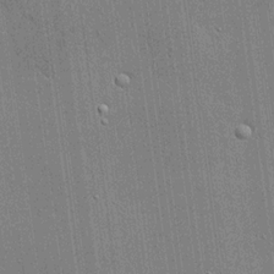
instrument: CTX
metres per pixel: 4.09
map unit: lHvf
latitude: 20.5546
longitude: 143.2564
